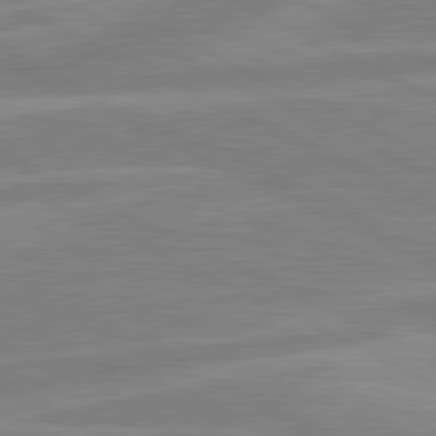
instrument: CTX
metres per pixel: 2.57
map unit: lApd
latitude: 80.8758
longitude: -169.7639
